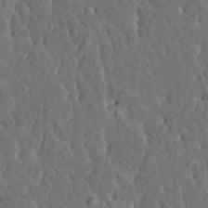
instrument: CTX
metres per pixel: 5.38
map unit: HNhu
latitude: 6.5924
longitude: -0.5545
